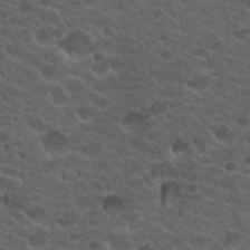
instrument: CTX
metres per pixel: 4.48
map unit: Hto
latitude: 19.9528
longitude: -35.5749
